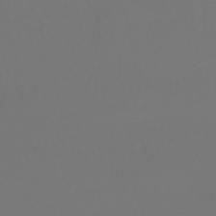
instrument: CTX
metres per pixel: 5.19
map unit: lHb
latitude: -43.5210
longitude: 63.4832
